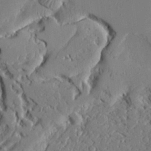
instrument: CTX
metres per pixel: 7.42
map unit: Ave
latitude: 22.8380
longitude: -129.1970
